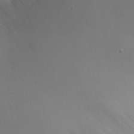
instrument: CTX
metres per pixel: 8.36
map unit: Ht
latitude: -0.7464
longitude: -16.0255
